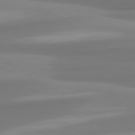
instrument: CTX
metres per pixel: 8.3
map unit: lApd
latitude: 80.4601
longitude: 173.9745
